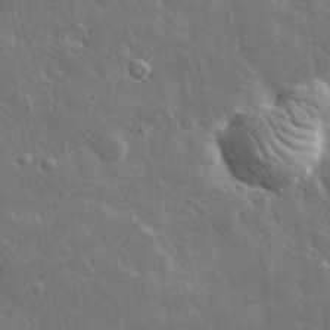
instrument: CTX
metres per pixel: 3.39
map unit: lHvf
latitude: 33.6316
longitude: -86.8947
